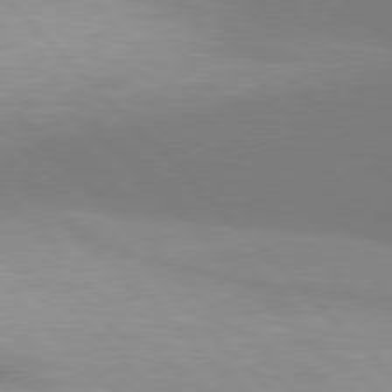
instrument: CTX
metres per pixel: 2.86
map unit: lApd
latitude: 77.4804
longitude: -50.3089
